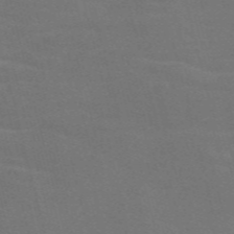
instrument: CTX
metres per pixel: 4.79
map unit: Nve
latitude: -58.7274
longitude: 63.6155
